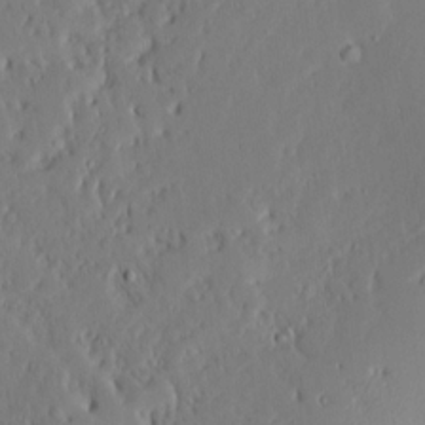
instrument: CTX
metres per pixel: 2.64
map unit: Ave
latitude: 15.7261
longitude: -140.8380
